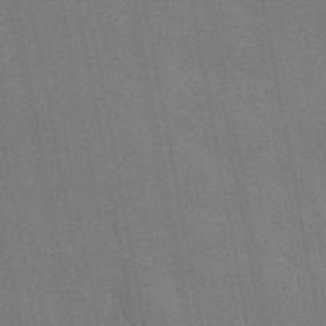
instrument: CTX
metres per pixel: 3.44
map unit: eAb
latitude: 46.1956
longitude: 122.0283
